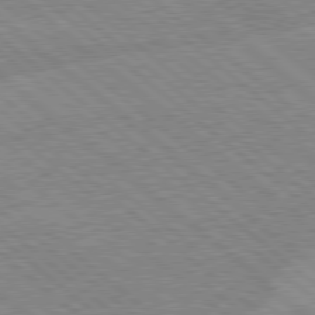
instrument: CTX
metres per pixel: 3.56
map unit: Hpe
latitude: 78.4034
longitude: -160.2144
